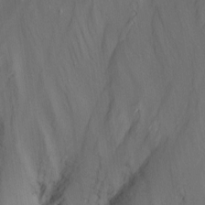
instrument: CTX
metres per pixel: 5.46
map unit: Nhu
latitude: -15.1620
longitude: -57.1214
